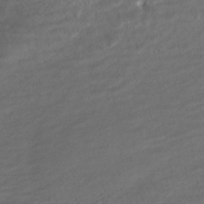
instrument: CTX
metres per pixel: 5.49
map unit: HNhu
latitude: -42.1794
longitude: 103.6344
